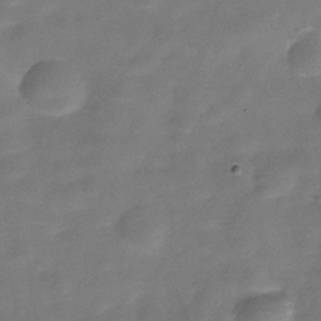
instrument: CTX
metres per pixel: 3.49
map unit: Hve
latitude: -30.5196
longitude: 92.5763
